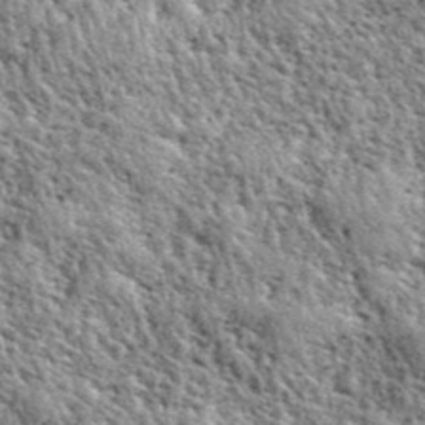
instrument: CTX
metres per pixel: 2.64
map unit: eHh
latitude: 40.3089
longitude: -55.8583
